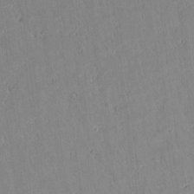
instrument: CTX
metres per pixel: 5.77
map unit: lAvf
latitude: 8.4223
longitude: 167.8989
